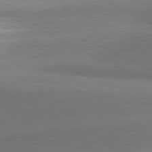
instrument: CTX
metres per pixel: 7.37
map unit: lApd
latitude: 81.4237
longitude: 154.1417
